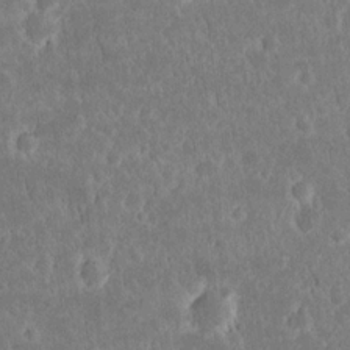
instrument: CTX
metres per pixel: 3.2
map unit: eHh
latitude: 16.8191
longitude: -72.9892
